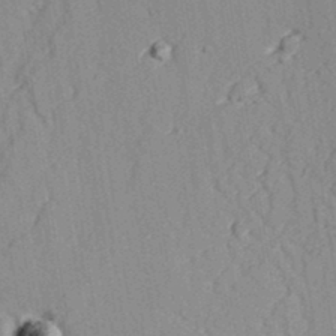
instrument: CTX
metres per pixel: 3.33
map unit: lAvf
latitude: 26.7624
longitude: -109.4048
